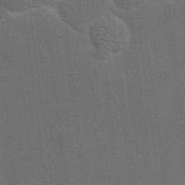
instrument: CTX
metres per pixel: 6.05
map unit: eHh
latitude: 19.5182
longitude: -66.1011
